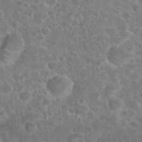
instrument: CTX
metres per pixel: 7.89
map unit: Hto
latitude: 23.7638
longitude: -49.0836
